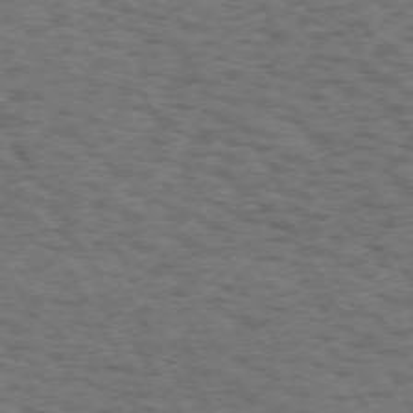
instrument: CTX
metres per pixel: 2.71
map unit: Hpe
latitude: 71.9528
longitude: -126.4223
